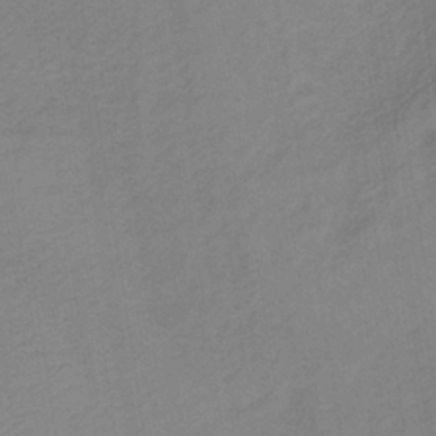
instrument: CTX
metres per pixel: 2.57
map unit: lHb
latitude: -35.6533
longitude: 72.0094
